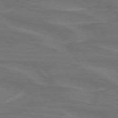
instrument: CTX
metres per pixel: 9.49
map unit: lApd
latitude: 74.5735
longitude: -62.2145
